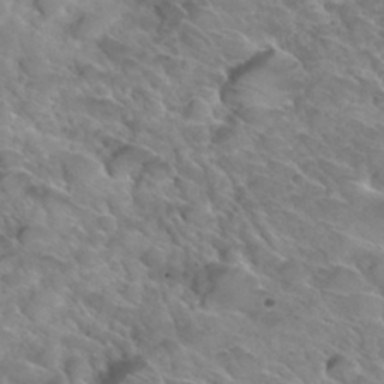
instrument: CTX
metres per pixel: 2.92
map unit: Hto
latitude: 33.6505
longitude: -46.2334
